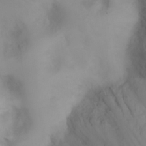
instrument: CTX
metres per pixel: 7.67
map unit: eHh
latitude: 25.6882
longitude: -64.4034
